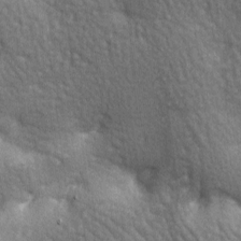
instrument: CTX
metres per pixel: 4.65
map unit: lAa
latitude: -7.9178
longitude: -126.0822
